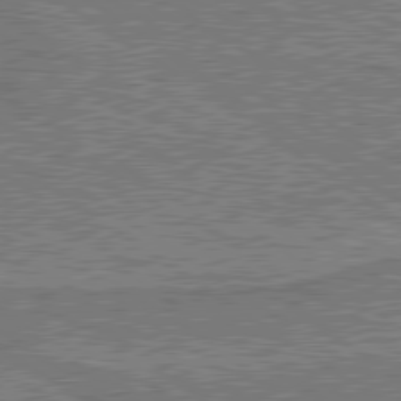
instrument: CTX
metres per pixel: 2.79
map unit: lApd
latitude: 79.9150
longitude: 170.6519
